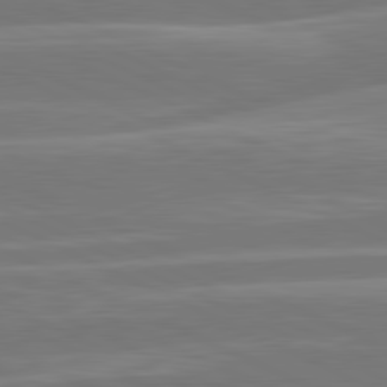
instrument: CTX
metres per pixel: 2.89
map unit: lApd
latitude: 81.2726
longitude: -130.4790
